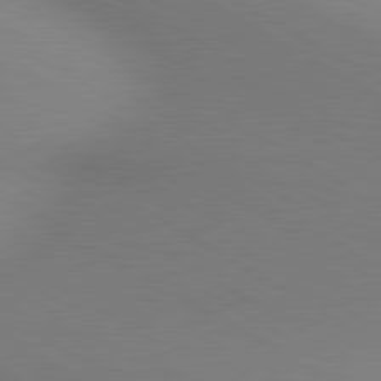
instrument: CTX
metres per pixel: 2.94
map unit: lApd
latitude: 80.4412
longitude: 130.5385
